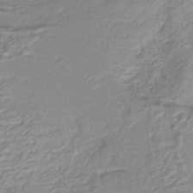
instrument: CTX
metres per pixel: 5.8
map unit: lHb
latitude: -40.7841
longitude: 52.0472
